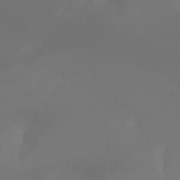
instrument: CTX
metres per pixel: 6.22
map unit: Aa
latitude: -7.4832
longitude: -72.9325
